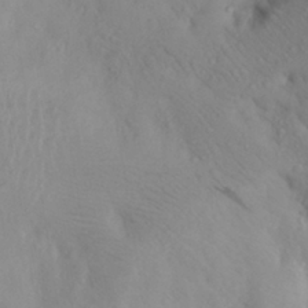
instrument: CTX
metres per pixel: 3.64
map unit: Aa
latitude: 24.9324
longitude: -147.6127
